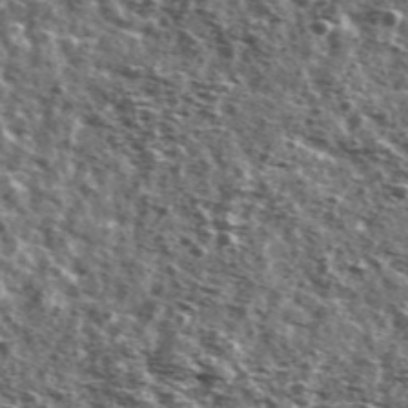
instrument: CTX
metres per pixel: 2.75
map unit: Ave
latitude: 41.8205
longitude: -106.2900
